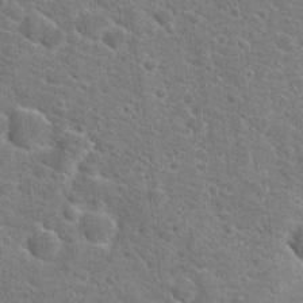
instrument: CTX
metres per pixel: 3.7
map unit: Hto
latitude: 19.4426
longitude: -37.4616
